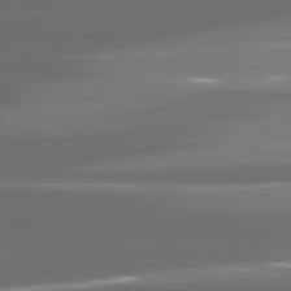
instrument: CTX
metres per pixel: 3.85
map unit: lApd
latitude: 81.1970
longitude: -138.0822
